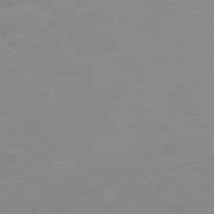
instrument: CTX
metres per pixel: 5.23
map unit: Ap
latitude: -79.5588
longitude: -73.4994
